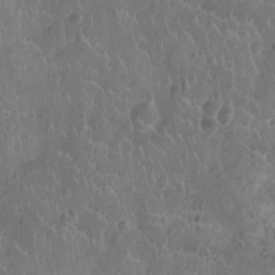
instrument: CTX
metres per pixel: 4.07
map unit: Ht
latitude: -9.3321
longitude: -21.4238
